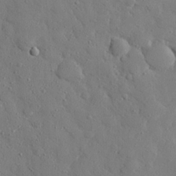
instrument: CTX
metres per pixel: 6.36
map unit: eHh
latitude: 27.1970
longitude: -78.5735
